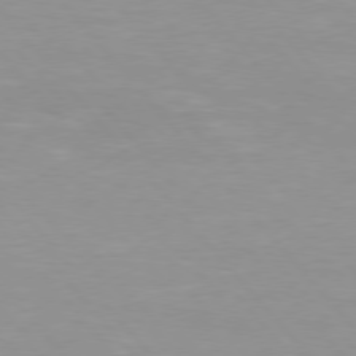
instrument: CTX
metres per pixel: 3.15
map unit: Hpe
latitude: 76.3089
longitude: -154.9892
